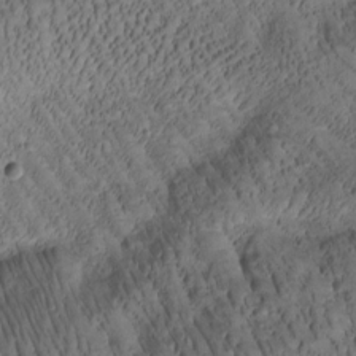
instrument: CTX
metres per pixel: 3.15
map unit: Htu
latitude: -2.1416
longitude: 171.0676
